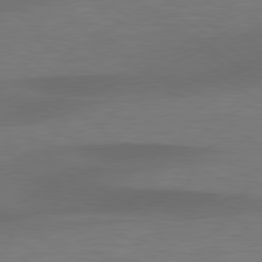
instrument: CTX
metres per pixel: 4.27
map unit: lApd
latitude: 79.4805
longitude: -90.9892
